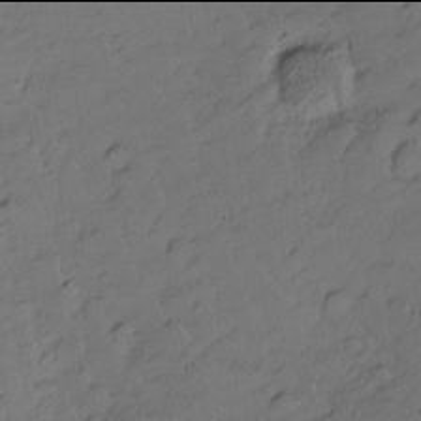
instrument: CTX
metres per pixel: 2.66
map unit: Nhu
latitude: -6.0094
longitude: -152.8380
